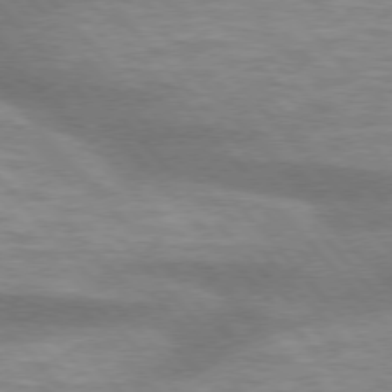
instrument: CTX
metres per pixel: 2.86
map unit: lApd
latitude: 75.9150
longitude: -59.0081
